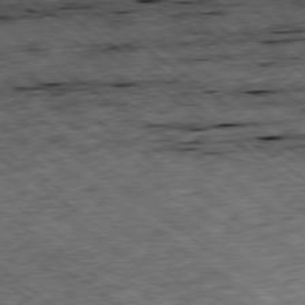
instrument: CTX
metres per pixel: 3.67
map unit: Ap
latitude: -79.2565
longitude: -50.7246
